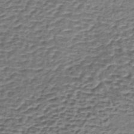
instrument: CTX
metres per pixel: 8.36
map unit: lHb
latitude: -36.5007
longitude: 60.4818
